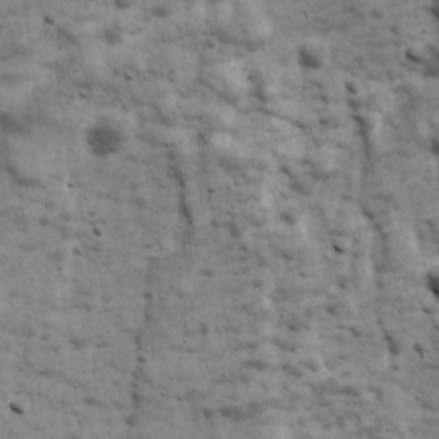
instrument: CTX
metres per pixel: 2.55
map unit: Ave
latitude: 16.9514
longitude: -133.8772
